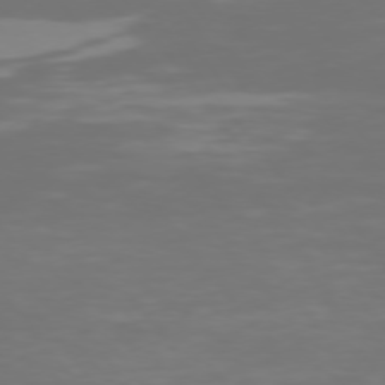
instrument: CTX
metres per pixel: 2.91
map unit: Hpe
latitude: 74.4034
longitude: -125.2159
